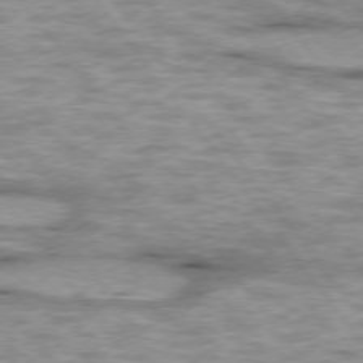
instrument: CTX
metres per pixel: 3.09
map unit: lApd
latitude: 75.1781
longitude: -48.3467
